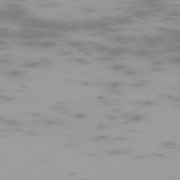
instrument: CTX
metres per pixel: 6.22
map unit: Hpe
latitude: -73.8611
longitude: 4.0094
